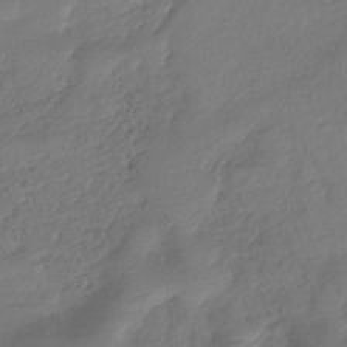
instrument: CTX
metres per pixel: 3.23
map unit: eHh
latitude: -39.2187
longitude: -26.0822
